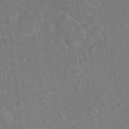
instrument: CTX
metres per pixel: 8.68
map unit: Hto
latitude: 18.0822
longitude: -39.9717
